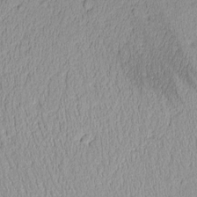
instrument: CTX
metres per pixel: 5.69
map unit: Aa
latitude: 10.3090
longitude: -128.6112
